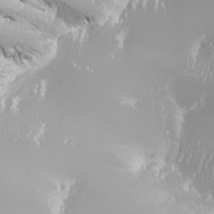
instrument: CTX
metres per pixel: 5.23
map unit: Nhu
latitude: -8.3117
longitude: -91.2348
